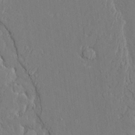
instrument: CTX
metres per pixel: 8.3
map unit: Aa
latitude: 24.5167
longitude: -128.9891
